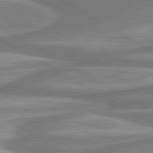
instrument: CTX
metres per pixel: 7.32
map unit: lApd
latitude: 80.3656
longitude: -177.9717
